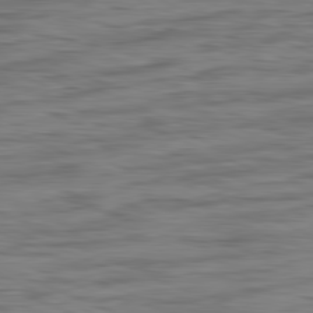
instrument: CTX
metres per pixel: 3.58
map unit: Ap
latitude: -82.1795
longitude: -75.6694
